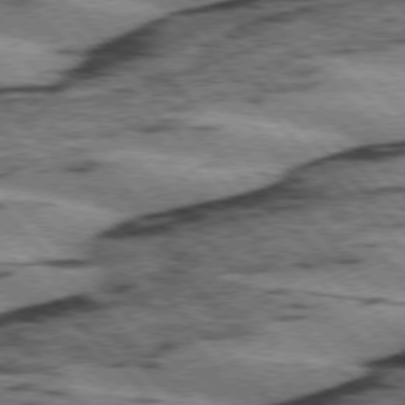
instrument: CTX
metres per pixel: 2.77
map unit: lApd
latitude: 75.5371
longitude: -78.8380
